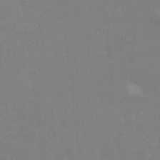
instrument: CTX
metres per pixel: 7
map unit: HNhu
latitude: -0.5196
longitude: -3.8772
